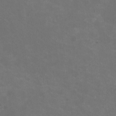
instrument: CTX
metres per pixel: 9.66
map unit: HNhu
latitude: 0.8002
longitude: -1.1781
